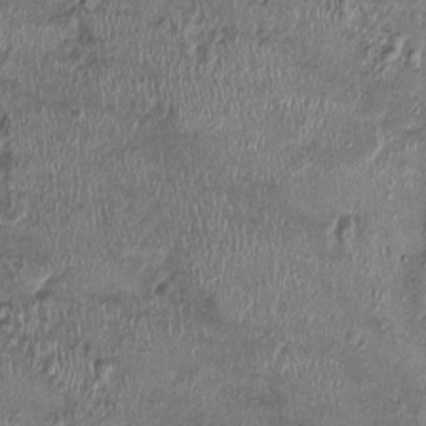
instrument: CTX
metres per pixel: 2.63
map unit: Ht
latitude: -1.6722
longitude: -13.8961
